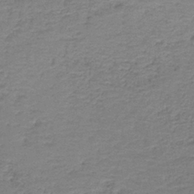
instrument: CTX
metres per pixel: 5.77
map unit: HNb
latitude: -38.3684
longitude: 51.0864
